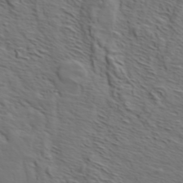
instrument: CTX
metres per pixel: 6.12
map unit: ANa
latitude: 45.5560
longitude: -83.6693
